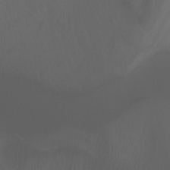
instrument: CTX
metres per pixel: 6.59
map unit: Ht
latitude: -0.1984
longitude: -45.9717
